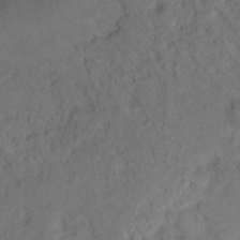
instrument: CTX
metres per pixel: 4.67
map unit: Ht
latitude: 15.1215
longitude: -37.2537
